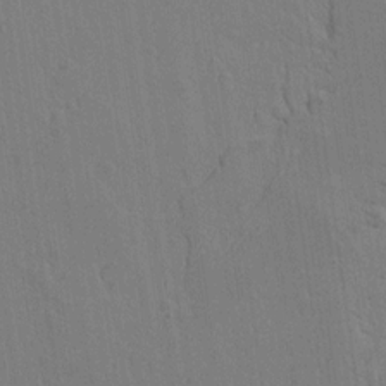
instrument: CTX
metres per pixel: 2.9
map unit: lAvf
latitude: 14.3657
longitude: -126.7813
